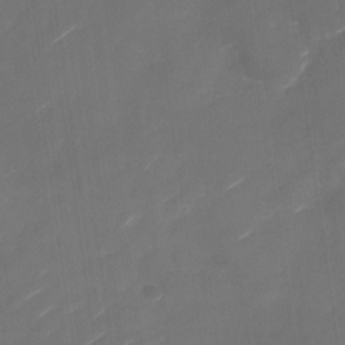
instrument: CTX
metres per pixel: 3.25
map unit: Nhu
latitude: -28.8030
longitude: -74.2523
